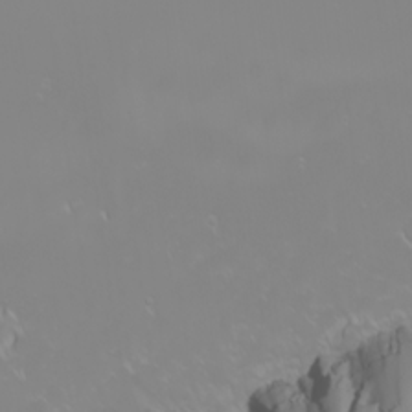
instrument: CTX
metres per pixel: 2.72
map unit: eHh
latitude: -6.3495
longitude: -88.6491
